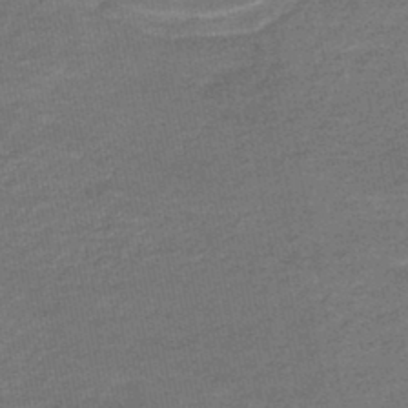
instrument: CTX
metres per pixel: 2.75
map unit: HNb
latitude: -43.7099
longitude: 51.5021
